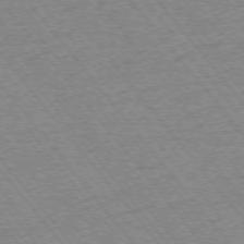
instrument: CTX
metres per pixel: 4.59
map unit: Ap
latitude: -75.4077
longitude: -87.1970
